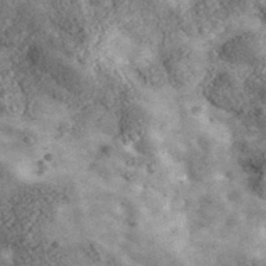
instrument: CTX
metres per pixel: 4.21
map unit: lHvf
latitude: 41.3481
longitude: -90.3656
